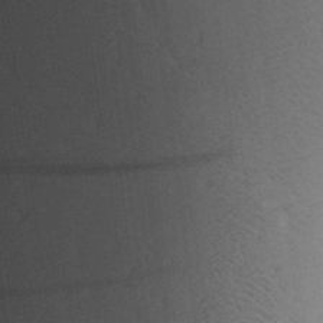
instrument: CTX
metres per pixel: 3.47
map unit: Aa
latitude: 27.6127
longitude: -135.7449
